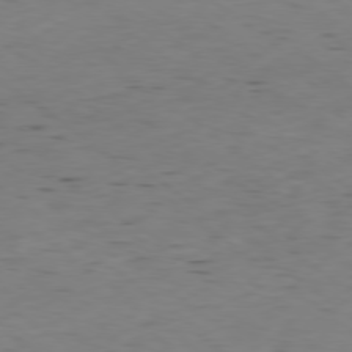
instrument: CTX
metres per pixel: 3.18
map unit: Hpe
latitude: -78.9352
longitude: 16.8219
